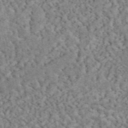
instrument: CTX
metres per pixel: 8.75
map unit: eAb
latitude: 44.5734
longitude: 124.9164
